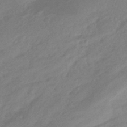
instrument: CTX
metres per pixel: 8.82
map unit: HNhu
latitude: -42.9919
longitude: 90.9920
